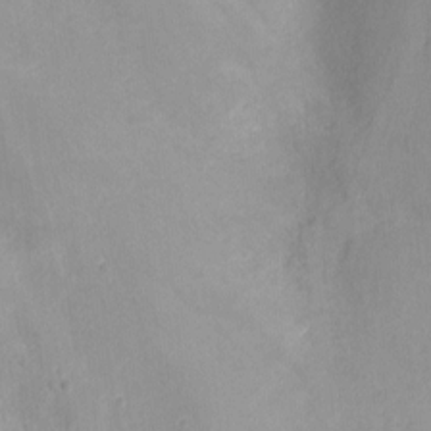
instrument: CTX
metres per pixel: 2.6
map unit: Nhu
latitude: -8.8597
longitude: -42.3467
